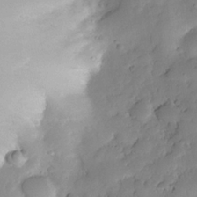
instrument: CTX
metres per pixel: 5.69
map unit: Nhe
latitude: -35.5966
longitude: -144.7246
